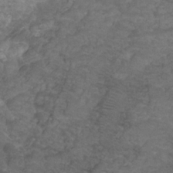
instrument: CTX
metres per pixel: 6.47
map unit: HNhu
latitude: -28.7085
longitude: 75.2187
